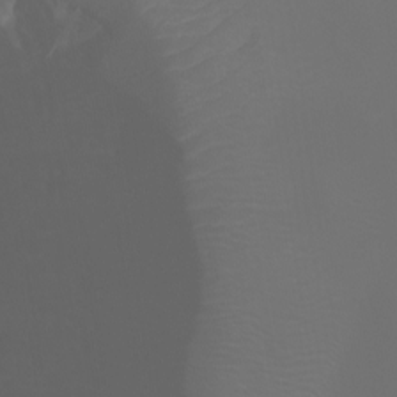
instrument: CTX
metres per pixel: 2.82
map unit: Htu
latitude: -5.1809
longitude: 138.5574
